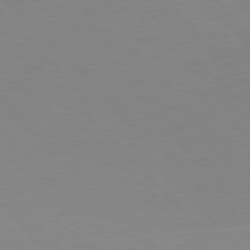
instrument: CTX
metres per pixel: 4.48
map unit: Hpe
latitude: 77.5371
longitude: -163.7072
